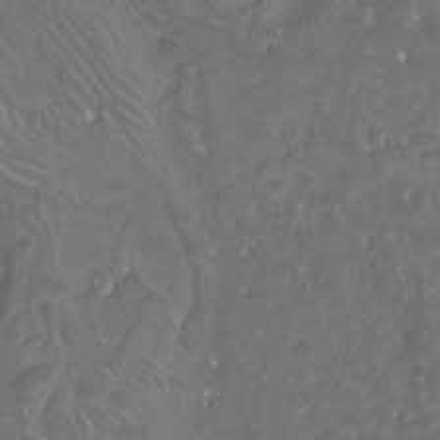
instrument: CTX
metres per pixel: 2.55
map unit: Nhu
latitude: -7.9367
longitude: -93.6882
